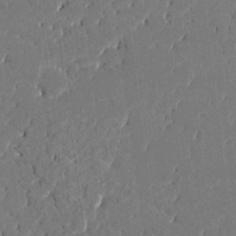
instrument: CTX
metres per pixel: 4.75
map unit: HNhu
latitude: 8.4790
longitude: -5.4048
